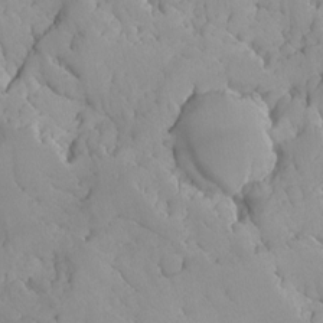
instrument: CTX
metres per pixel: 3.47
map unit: Ave
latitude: -8.5385
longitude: -116.9136
